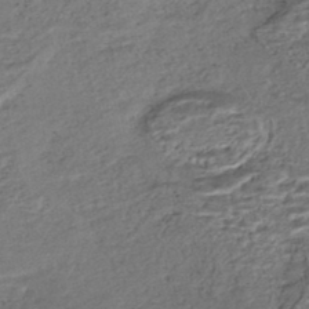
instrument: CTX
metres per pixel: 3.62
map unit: HNhu
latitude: -45.3699
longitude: 105.8611
